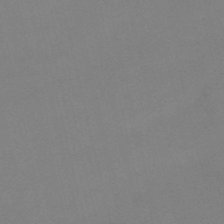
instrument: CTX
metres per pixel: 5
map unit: HNb
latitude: -52.6707
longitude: -45.7260
